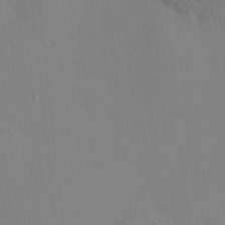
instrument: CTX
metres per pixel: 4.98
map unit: HNhu
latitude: 7.8016
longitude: 11.6344
